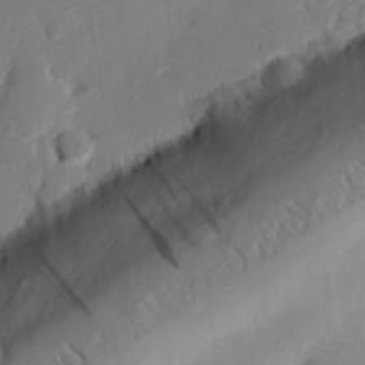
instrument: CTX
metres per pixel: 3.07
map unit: eHh
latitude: 27.4993
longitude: -81.0080
